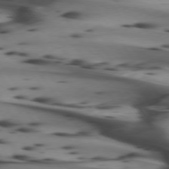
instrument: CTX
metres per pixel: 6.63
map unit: lApd
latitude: 74.4979
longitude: -64.6679
